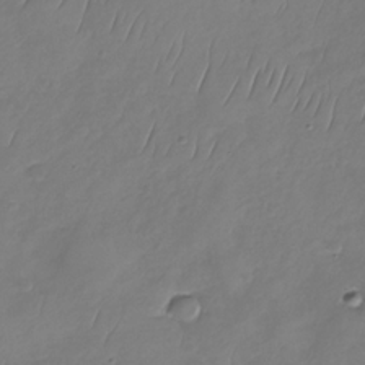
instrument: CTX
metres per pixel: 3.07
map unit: Nhu
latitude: -29.8800
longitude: -58.9325
